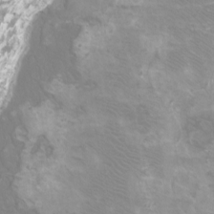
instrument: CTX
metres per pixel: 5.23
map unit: Htu
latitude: -12.8219
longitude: -71.1214
